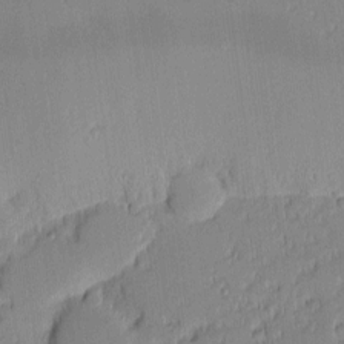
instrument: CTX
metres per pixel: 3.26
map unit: eHh
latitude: -2.4628
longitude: -83.8583
